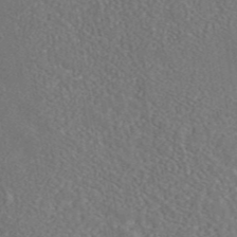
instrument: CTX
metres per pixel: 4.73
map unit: eAb
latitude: 42.6680
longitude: 106.2362
